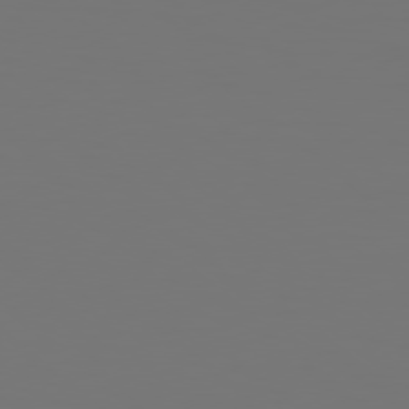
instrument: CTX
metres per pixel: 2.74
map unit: Hpe
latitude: 78.1767
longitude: -163.8962
